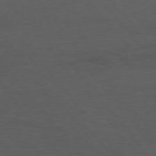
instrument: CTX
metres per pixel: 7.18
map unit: Hpe
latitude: 75.2537
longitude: -145.8961
